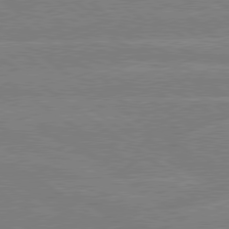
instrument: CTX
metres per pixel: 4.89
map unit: Hpe
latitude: 79.1214
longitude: -132.2145
